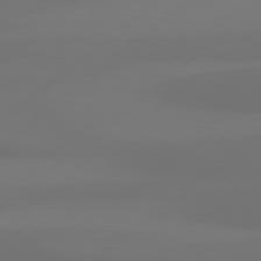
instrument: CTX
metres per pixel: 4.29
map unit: Hpe
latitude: 78.7058
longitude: -132.0822
